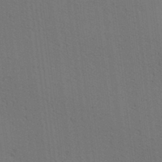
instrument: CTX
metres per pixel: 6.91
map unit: lAa
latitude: 12.5168
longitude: -108.1766
